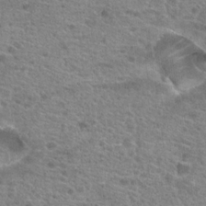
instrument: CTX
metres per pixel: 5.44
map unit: Hto
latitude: 21.1592
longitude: -42.1389
